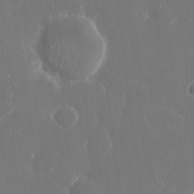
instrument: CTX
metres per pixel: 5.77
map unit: eHh
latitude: 15.9151
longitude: -72.0822
